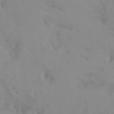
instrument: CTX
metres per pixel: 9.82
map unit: HNhu
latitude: 6.6679
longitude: 0.9920
